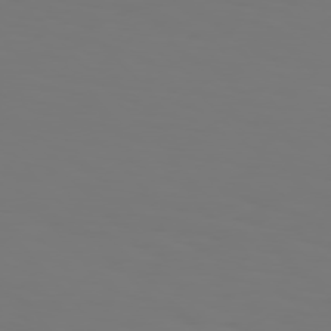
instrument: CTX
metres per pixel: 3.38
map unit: Hpe
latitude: 76.2711
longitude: -133.4615
